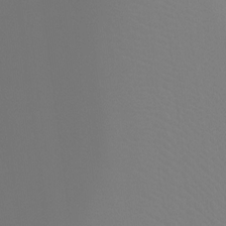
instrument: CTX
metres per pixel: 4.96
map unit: Ht
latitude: -8.1606
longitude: -32.0633
